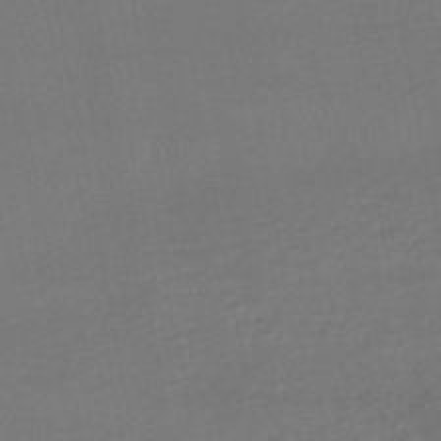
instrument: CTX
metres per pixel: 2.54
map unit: HNhu
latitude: -47.5210
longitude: 97.1053
